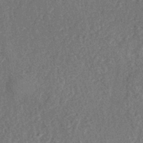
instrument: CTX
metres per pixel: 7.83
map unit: eHh
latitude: -40.4251
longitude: -27.1214
